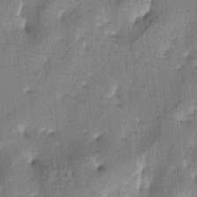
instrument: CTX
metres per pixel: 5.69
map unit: lAa
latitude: -4.9163
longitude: -125.0836
